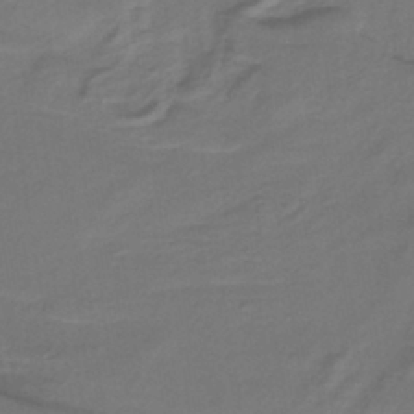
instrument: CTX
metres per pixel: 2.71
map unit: lHb
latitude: -38.9164
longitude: 57.8233
